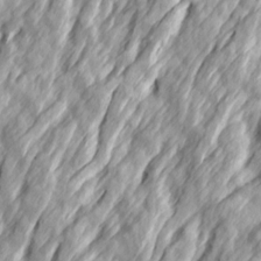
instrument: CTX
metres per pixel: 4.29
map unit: Ave
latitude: 15.1593
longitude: -136.7624
